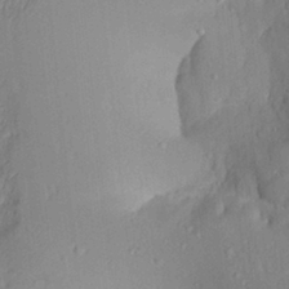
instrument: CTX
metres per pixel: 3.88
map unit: Aa
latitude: 28.8569
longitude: -132.9136
